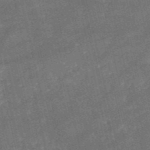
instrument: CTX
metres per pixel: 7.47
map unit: HNb
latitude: -52.0661
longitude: -40.6679
